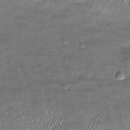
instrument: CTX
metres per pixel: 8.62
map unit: Nhu
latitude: -27.5966
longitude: -59.8017
